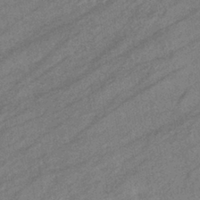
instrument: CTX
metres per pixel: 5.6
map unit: eHb
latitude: -39.7289
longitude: 81.7667
